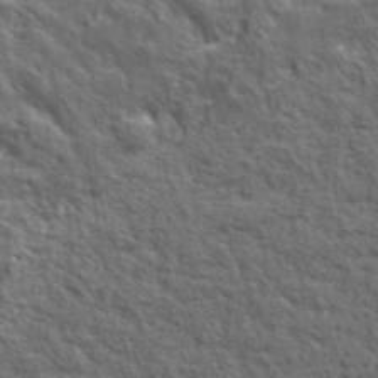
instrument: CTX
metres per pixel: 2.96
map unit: lHvf
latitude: 38.2145
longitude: -88.9136
